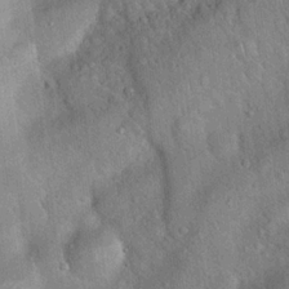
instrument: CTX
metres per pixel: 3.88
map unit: Hto
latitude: 19.2915
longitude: -52.4790
